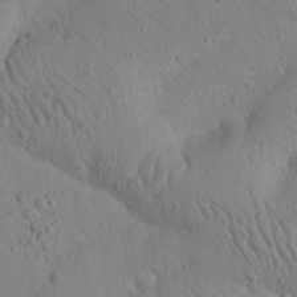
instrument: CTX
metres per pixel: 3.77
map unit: Nhu
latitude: 23.2159
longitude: -74.3467
